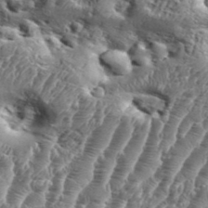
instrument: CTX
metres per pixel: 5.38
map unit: Aa
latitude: 34.7813
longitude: -135.4615
